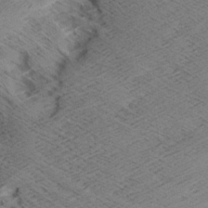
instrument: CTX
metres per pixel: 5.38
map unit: Aa
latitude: 7.3860
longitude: -140.0822
